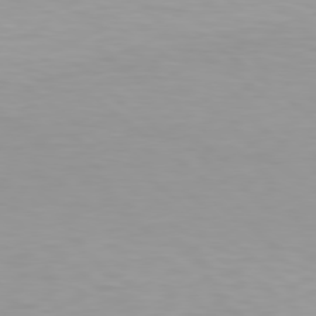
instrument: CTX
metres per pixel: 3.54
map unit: Hpe
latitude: 78.3090
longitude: -170.0255
